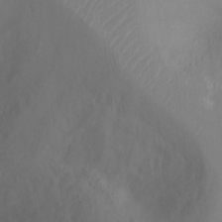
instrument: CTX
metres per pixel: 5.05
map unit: Ht
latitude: -6.5384
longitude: -26.4601
